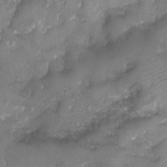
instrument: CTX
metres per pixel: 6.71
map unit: Nhu
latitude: 4.8758
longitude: -16.4034
